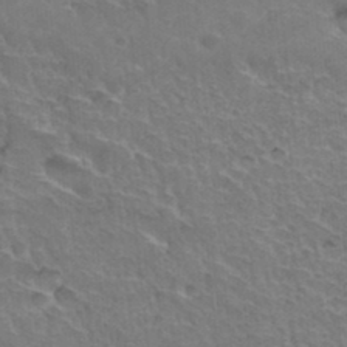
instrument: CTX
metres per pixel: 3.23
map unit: Hto
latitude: 35.3859
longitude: -46.5924
